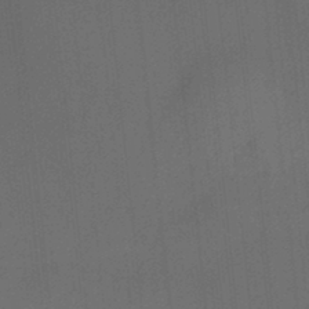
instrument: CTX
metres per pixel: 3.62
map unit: HNhu
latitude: 13.0270
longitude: 10.6519
